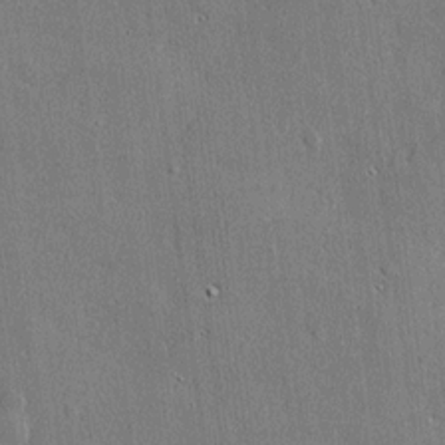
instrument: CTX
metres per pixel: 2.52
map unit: lHvf
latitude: 20.9892
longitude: 145.5777
